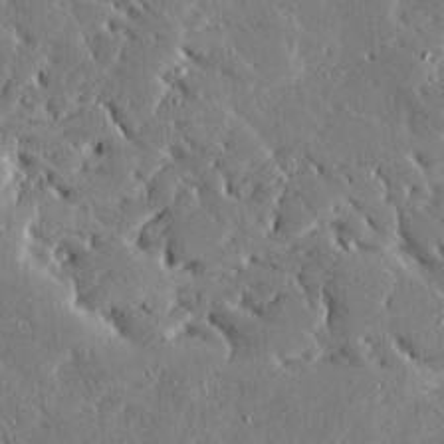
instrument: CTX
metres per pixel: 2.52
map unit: Ave
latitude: 16.8569
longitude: -139.7072
